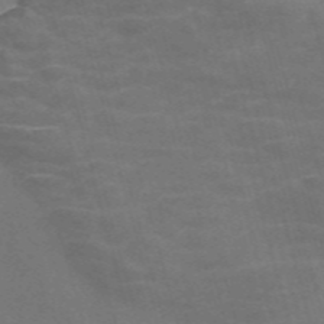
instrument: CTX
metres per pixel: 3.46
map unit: Nve
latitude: -57.9178
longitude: 65.7667
